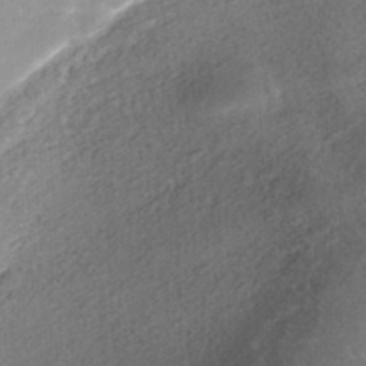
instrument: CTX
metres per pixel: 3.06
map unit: Nhe
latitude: -38.6519
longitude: -148.6868
